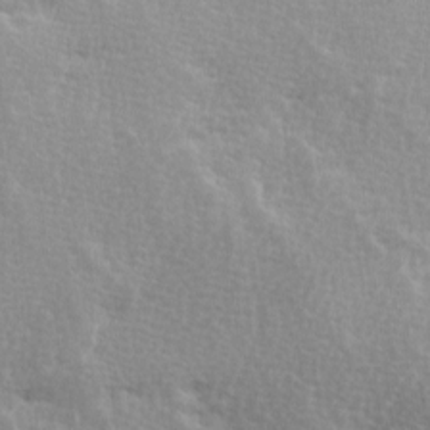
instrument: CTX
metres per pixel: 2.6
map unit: Ave
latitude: -0.0472
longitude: -114.8002
